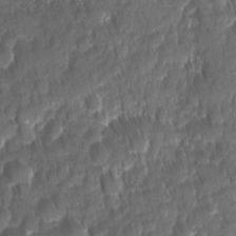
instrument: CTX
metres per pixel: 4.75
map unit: Ave
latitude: -10.9164
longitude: -119.6694
